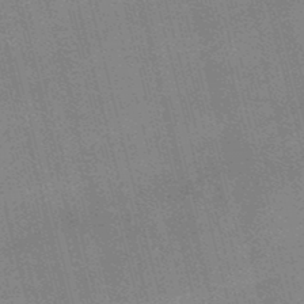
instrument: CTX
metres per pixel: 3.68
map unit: lHb
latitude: -48.7275
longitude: 76.4062
